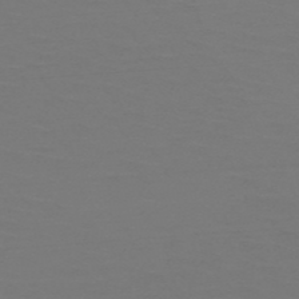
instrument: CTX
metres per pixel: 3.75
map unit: HNb
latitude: -51.1998
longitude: -43.5560
